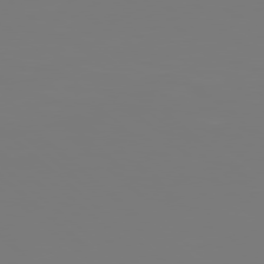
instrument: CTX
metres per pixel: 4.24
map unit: Hpe
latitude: 77.8772
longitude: -138.1578
